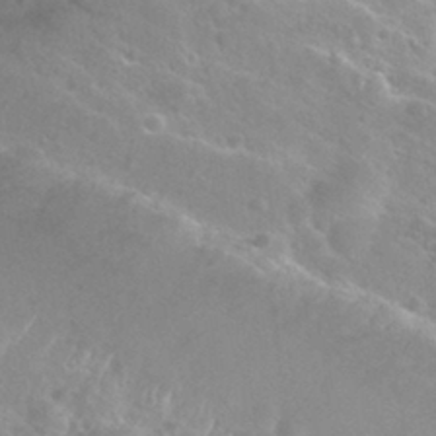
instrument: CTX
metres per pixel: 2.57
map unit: Nhu
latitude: 29.7638
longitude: -52.7058
